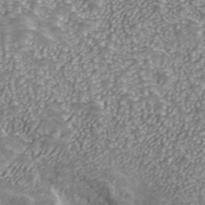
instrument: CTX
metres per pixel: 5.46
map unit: ANa
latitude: 40.5734
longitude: 20.8408
